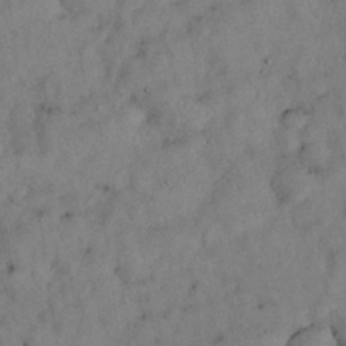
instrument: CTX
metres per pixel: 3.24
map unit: Nhu
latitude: 27.6505
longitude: -70.8758
